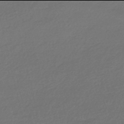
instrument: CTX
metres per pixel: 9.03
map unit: HNhu
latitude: -42.0094
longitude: 94.4629
